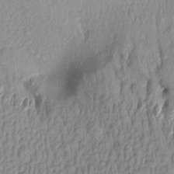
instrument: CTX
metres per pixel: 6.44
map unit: Aa
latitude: 15.5372
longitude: -146.4979
